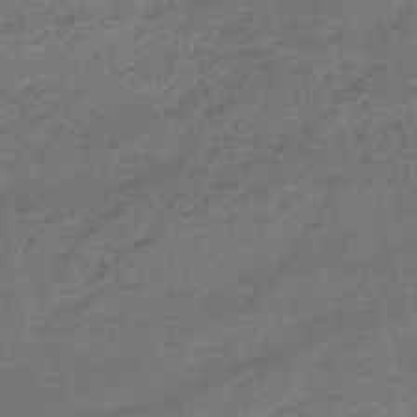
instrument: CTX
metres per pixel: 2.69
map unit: HNb
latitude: -51.3321
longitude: -40.3278
